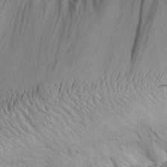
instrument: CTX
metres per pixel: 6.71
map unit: Aa
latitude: 30.6869
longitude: -134.2144
